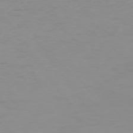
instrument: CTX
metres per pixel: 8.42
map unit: Ap
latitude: -74.6708
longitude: -81.9150
